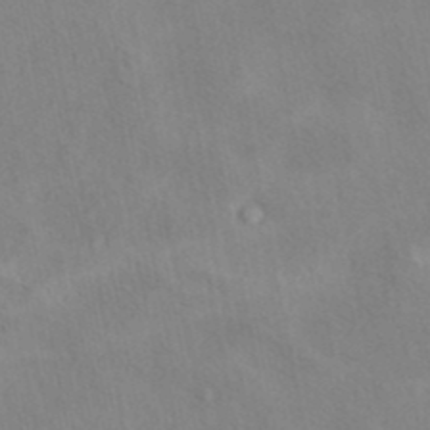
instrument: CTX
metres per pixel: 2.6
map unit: eAb
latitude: 40.3278
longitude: 105.3320
